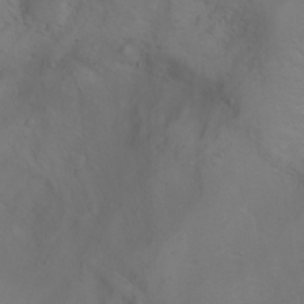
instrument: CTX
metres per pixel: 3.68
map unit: Aa
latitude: -3.6154
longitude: -72.2145
